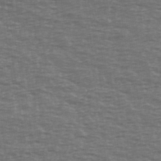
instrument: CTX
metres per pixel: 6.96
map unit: Ave
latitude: 39.1781
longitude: -113.1214
